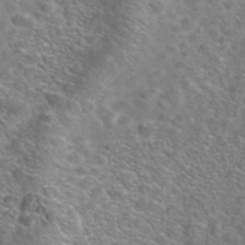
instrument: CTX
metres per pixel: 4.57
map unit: Nhe
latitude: -41.3321
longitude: -100.2334
